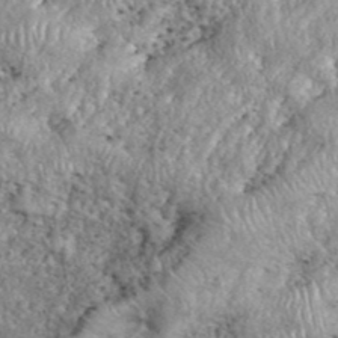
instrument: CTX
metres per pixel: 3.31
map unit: eHh
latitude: 38.7057
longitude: -56.4601
